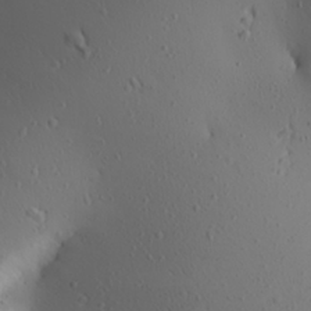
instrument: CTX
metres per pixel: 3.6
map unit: Aa
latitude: 25.1781
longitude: -144.5734
